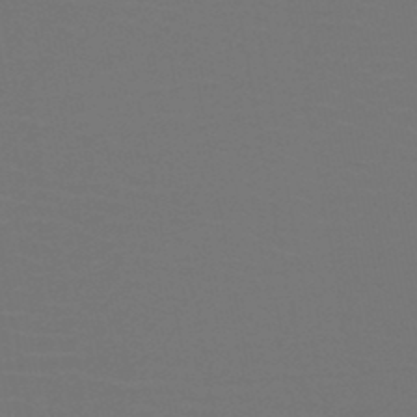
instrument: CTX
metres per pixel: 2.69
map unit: HNb
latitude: -47.4643
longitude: -44.3845
